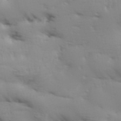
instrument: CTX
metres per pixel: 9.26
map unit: Aa
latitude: 33.5182
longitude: -143.8961
